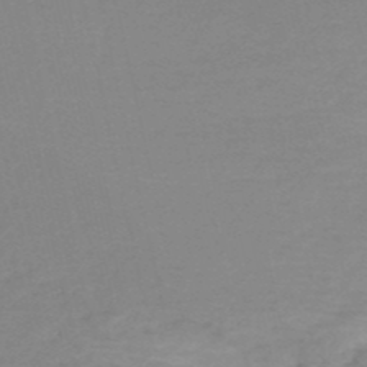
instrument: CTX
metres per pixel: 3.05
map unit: eHh
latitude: -52.7841
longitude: -24.8569
